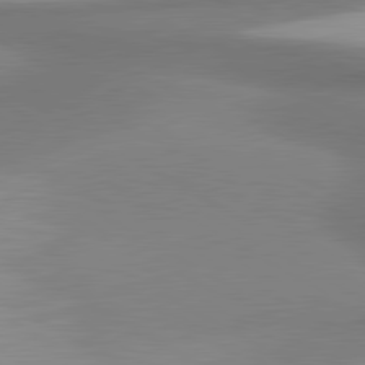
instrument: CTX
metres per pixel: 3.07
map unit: lApd
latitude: 80.8947
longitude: 175.2753
